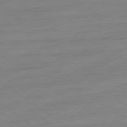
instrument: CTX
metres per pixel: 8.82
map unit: Ap
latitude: -79.0864
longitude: -98.4790
